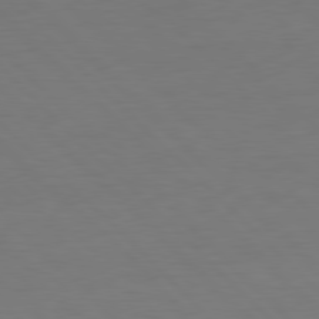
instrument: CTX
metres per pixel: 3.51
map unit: Ap
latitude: -79.8800
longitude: -56.4601
